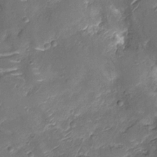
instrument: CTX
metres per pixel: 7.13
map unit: Nhu
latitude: -13.0487
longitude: -23.2726
